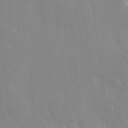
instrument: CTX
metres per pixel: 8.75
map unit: HNhu
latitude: 6.1956
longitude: 1.1432
